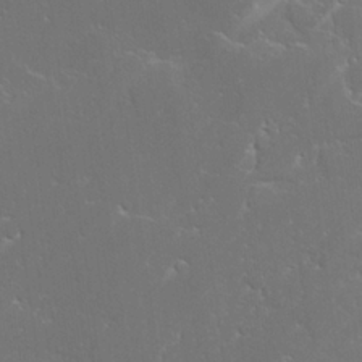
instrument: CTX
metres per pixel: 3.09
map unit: lAvf
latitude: 25.4048
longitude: -110.0444
